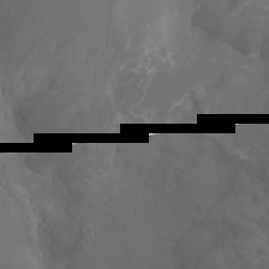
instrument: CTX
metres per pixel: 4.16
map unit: Ht
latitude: -2.6896
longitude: -18.1389
